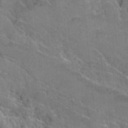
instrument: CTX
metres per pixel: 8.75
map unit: Hto
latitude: 36.2523
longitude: -47.0459
